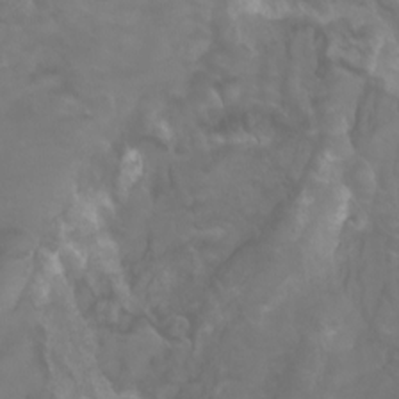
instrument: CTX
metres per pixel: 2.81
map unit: Nhu
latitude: -10.3495
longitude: -68.8947
